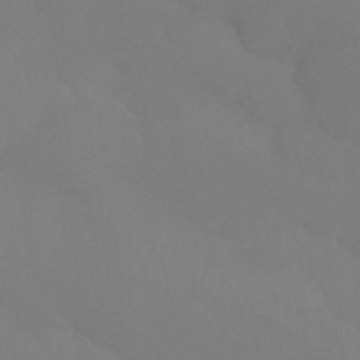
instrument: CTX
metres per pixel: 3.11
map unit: Htu
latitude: -15.4266
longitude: -48.0444
